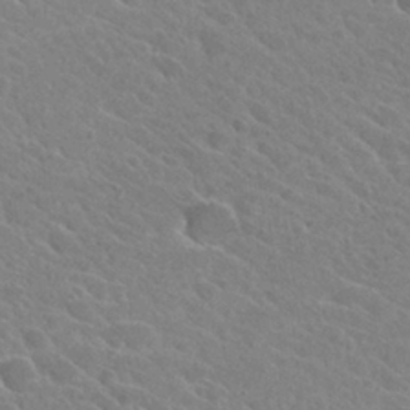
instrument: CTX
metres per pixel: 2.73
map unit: Hto
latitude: 26.1200
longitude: -35.8961
